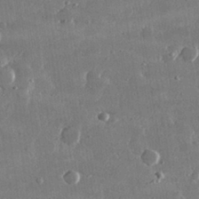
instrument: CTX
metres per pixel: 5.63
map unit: lHvf
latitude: 31.2537
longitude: -91.2726
